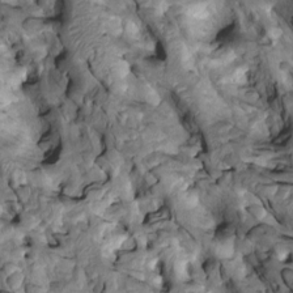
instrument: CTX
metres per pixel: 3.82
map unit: Htu
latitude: -2.5006
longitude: 149.6533
